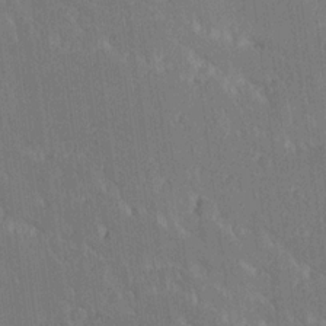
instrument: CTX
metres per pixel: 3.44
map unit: Ave
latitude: 20.4034
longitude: -136.6302
